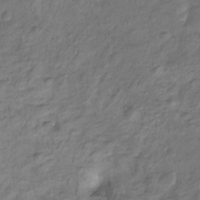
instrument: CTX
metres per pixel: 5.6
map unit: Ht
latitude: -7.9178
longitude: -39.3859
